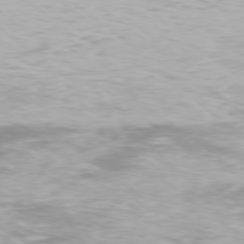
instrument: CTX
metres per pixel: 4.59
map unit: Ap
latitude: -78.0661
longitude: -94.1011
